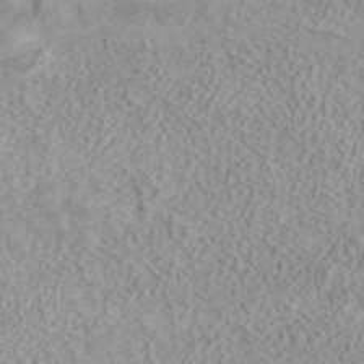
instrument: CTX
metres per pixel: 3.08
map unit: ANa
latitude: 40.9703
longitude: 15.2187
